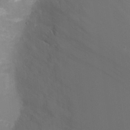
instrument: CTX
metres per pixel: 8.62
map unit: Ht
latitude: -8.1228
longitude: -24.2900
